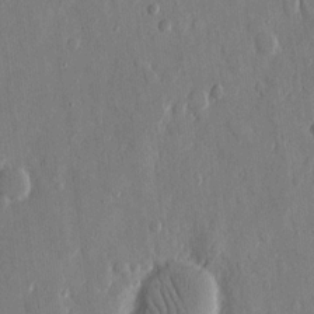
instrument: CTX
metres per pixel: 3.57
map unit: eHh
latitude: 13.2915
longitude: -70.0822
